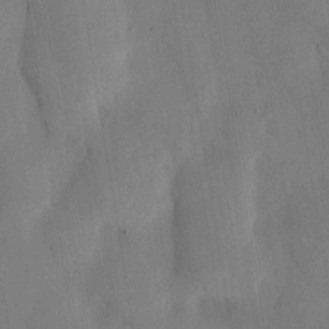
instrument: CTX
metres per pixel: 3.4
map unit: HNhu
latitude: 14.0633
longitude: 12.0850
